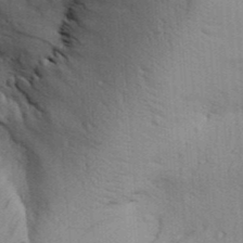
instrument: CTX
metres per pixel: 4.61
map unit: Aa
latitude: 30.8002
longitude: -135.1025
